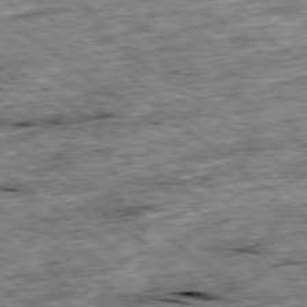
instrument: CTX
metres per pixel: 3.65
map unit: Ap
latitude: -79.1809
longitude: -86.5734
